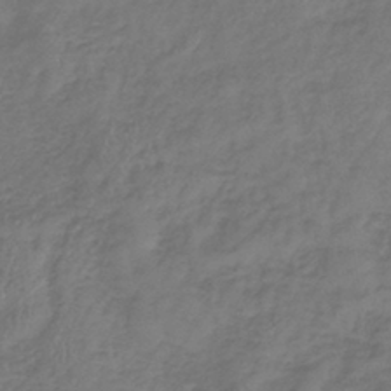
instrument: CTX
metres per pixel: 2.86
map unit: lHb
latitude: -39.5021
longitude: 72.3684
